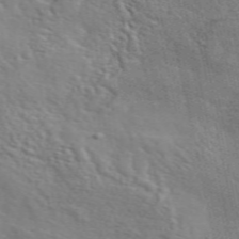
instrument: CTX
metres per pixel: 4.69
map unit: ANa
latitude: 49.4804
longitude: -82.6301
